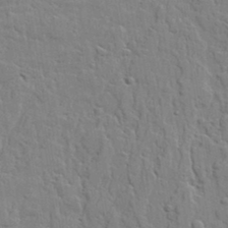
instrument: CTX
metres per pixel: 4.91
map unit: lAvf
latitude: 23.0080
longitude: -110.1767
